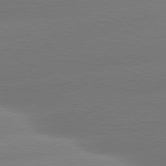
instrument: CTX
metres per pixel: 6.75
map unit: lApd
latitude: 80.7435
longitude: -160.4223
